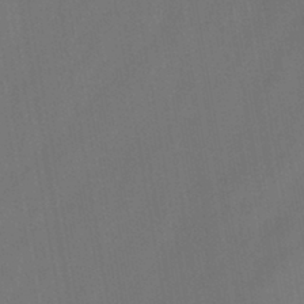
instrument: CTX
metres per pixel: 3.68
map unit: HNb
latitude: -44.0850
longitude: -39.9528
